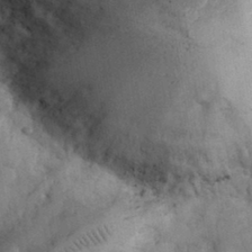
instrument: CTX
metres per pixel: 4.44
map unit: eHh
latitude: 33.3860
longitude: -67.9906
